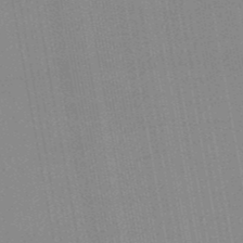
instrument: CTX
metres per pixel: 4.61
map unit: lHb
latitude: -48.6141
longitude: 71.2943
